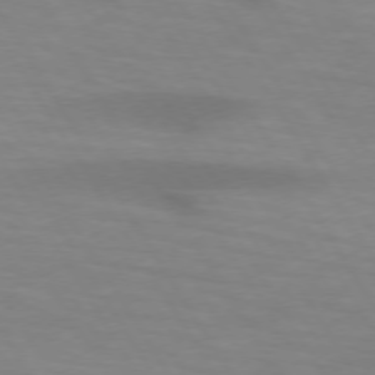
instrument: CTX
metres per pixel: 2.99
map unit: lApd
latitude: 73.8017
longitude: -53.4805
